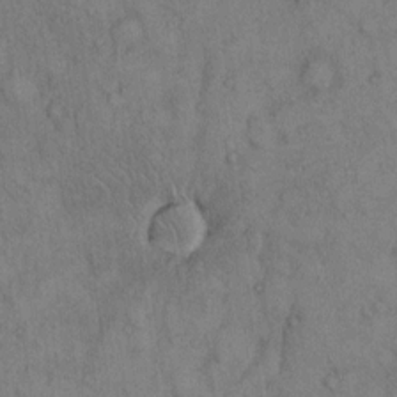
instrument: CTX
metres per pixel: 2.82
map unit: Hto
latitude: 11.4049
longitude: -59.4993
